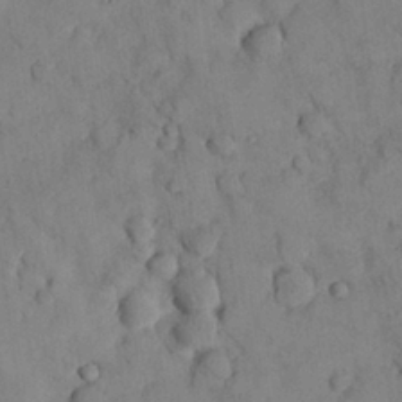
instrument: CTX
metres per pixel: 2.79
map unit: Nhu
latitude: 28.4790
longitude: -72.3468
